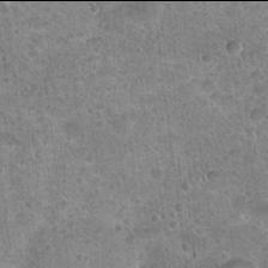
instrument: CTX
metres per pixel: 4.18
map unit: Hto
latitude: 21.9906
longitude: -49.3482
